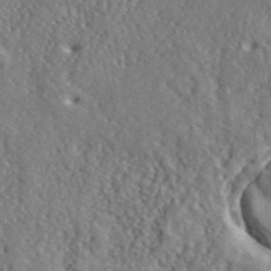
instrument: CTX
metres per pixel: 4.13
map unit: lHvf
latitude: 41.2914
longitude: -87.8772
